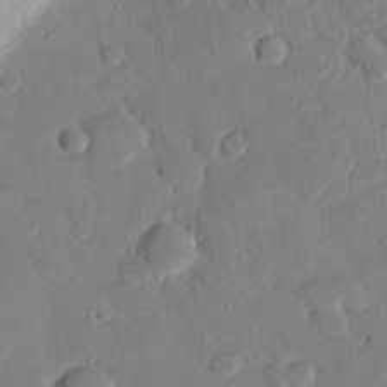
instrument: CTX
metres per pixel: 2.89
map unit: eHh
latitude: 27.4427
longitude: -80.9136
